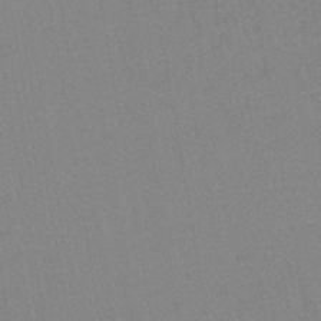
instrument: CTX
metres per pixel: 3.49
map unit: lHb
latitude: -40.2739
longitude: 67.9556
